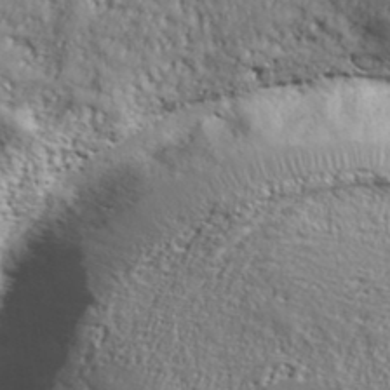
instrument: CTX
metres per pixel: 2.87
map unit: lHvf
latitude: 38.2711
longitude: -92.2144
